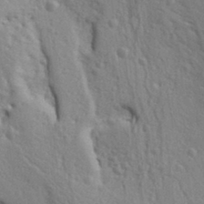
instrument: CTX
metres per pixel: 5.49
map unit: Ht
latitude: 9.5371
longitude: -76.8758
